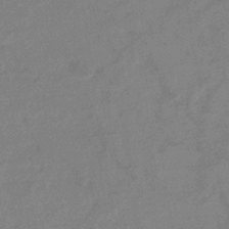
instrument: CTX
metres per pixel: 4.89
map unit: eHb
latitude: -36.0094
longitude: 76.8786
